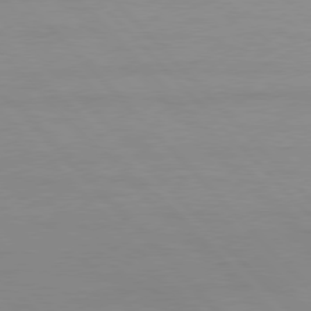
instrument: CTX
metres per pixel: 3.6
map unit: Hpe
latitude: 77.4615
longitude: -163.4427
